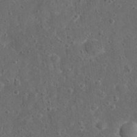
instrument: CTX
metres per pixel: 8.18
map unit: eHh
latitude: 23.2159
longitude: -67.2914
